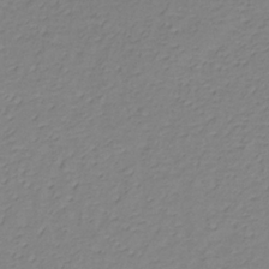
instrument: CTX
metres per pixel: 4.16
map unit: lHb
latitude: -35.5399
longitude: 71.6533
